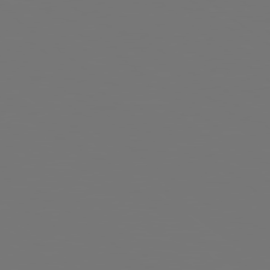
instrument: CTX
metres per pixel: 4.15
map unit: Hpe
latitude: 79.0081
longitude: 176.7841
